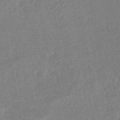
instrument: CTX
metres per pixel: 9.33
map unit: HNhu
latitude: -47.5966
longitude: 99.0108
